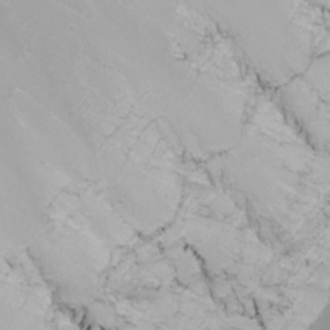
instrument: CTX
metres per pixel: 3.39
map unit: Nhu
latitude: -8.6518
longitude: -81.7072
